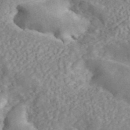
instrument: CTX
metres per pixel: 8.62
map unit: ANa
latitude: 45.7072
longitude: 24.8408
